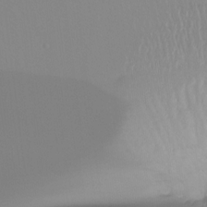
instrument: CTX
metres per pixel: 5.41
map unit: Htu
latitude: -15.8612
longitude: -47.4994
